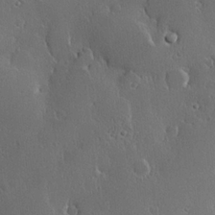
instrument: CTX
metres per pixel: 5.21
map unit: Hve
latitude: 22.8947
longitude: 146.4062
